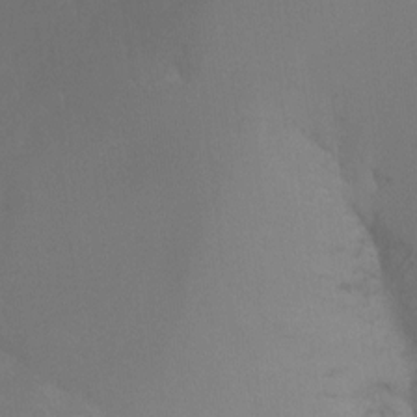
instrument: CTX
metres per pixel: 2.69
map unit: Ht
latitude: -16.4440
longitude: -50.1577
